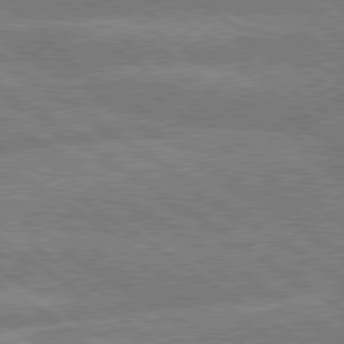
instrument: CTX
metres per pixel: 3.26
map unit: lApd
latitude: 79.4994
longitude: -161.7260
